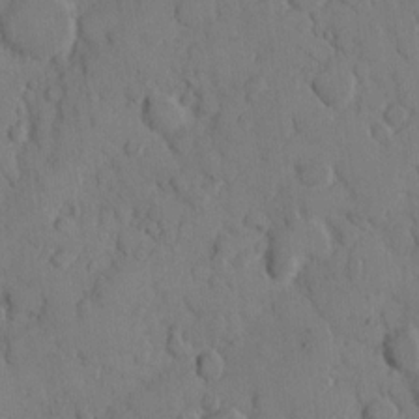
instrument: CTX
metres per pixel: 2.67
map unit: eHh
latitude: 9.1970
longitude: -64.8380
